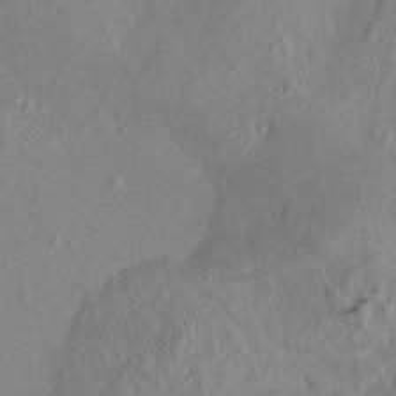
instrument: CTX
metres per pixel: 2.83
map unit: HNhu
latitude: 7.3293
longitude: -1.1403
